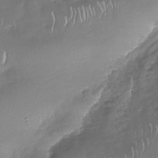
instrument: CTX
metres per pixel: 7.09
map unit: Nhu
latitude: -30.1039
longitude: -60.6868
